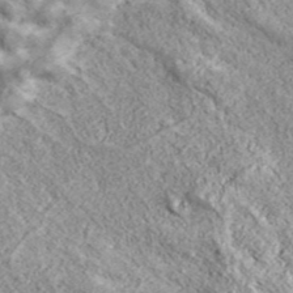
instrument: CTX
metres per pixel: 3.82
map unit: eHh
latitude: 43.1781
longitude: -88.3657
